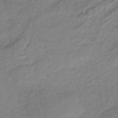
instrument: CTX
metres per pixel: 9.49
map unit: HNb
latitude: -36.5195
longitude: 57.7666
